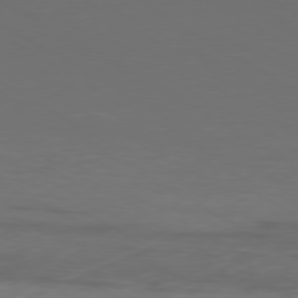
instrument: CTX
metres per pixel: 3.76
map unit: Ap
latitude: -79.8800
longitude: -91.9906
